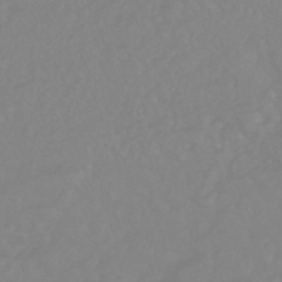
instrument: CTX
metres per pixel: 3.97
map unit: eHb
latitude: -44.3117
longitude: 81.5399
